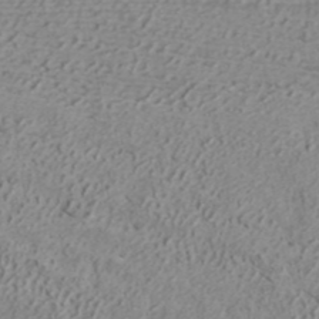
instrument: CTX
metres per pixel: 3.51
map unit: ANa
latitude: 41.4804
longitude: 30.1606
